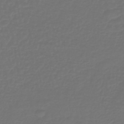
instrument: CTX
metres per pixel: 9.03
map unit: lHb
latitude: -43.3509
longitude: 60.5007
